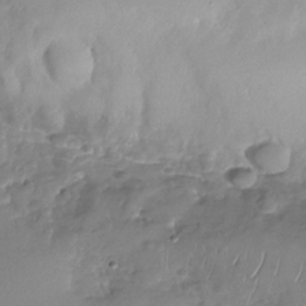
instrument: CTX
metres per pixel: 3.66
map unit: Nhu
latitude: -30.0283
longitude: -60.9136
